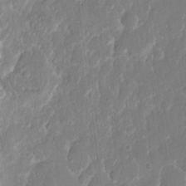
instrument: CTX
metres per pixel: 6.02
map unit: eHh
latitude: 13.6127
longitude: -70.7435
